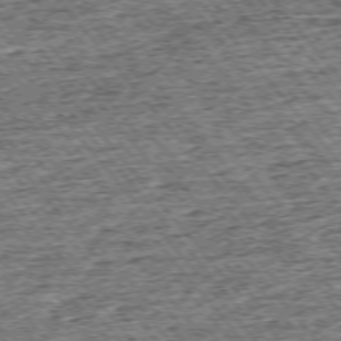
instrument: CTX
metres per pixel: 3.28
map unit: Ap
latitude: -75.4455
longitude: -91.4237
